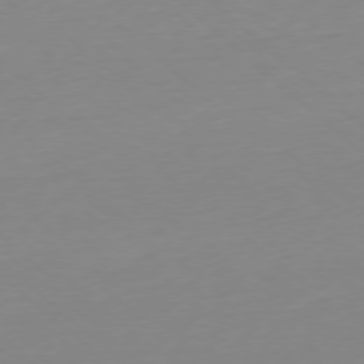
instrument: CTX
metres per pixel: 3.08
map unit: Ap
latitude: -78.0661
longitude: -99.6882
